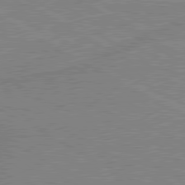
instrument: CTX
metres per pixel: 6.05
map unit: lApd
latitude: 80.2522
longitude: 168.0283
